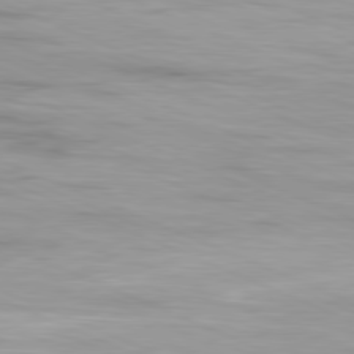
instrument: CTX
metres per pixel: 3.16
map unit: Ap
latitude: -81.6344
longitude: -74.6302
